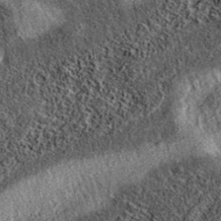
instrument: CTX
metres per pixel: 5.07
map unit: eAb
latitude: 37.2159
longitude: 107.9745
